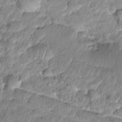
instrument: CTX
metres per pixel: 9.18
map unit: Nhe
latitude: -36.3873
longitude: -179.4805
